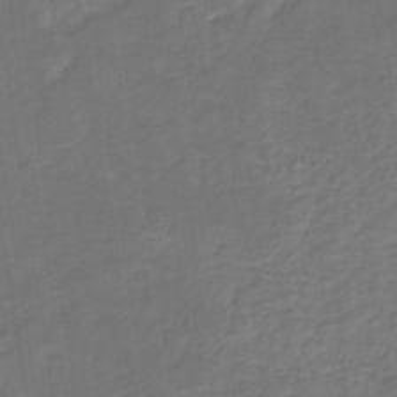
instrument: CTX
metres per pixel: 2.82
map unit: eHb
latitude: -32.8975
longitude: 73.1053
